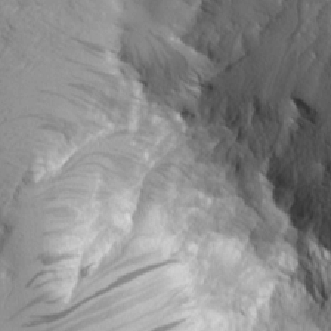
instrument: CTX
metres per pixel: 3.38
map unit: Aa
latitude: 7.9339
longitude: -129.1781
